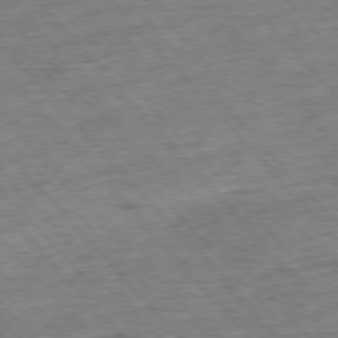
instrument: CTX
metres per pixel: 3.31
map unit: Hpe
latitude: -76.6141
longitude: -16.4979
